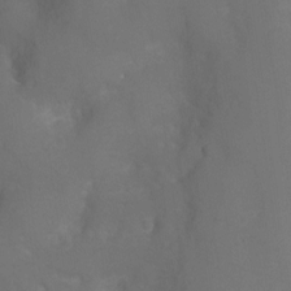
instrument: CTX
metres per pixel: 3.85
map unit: Hto
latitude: 4.4223
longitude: -32.9703
